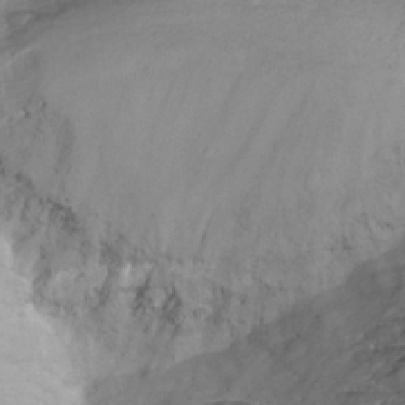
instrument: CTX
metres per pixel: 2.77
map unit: ANa
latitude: -36.2172
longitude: 95.1431
